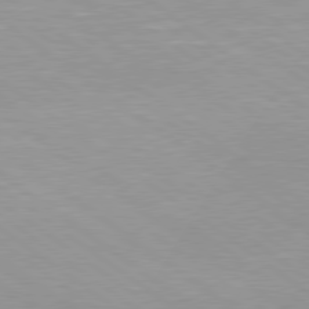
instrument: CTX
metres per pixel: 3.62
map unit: lApd
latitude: 79.2348
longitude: -177.3292
